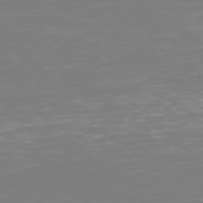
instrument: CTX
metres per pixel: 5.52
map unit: Hpe
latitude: 75.0458
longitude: -123.7639
